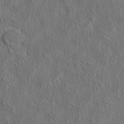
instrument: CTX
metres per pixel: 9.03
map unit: eHh
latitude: 6.4412
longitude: -76.6490
